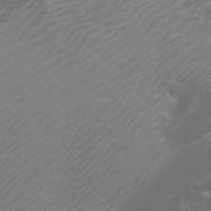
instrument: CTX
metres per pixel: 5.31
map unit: Htu
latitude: -4.8408
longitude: -88.8758
